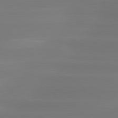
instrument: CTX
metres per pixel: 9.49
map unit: lApd
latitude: 81.1970
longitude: -134.9136
